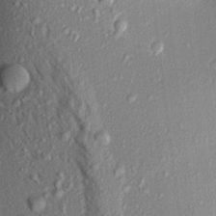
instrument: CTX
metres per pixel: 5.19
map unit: Aa
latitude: 19.0269
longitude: -147.4805
